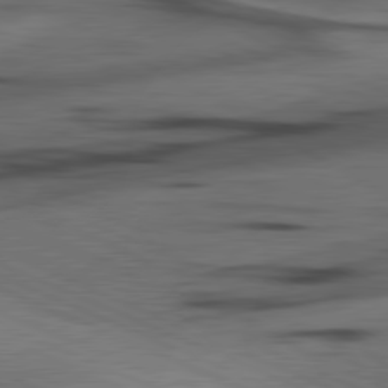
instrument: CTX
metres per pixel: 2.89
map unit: lApd
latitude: 80.4979
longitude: -84.1011
